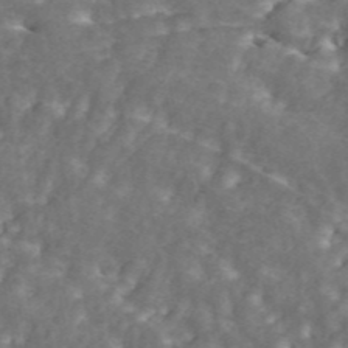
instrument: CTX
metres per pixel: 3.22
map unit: ANa
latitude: 45.2537
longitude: 38.8975
